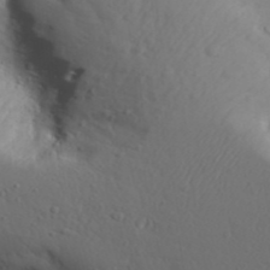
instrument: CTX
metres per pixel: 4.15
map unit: Aa
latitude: 31.2726
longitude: -146.0633
